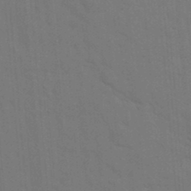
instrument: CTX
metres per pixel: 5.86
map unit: eHh
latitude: 18.9324
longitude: -64.1956
